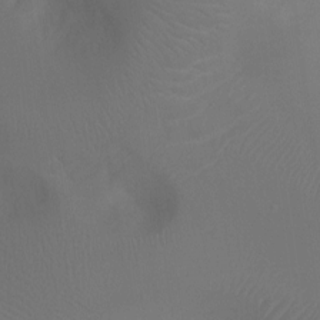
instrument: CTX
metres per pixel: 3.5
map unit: Ht
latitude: -16.8030
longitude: -42.9136
